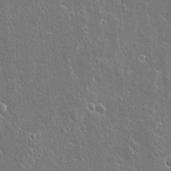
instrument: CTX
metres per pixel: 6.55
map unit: lAvf
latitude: 14.7058
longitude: -128.1389
